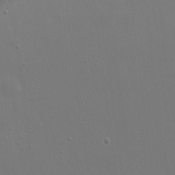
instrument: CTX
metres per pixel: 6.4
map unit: eHh
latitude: 23.4615
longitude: -69.4427
